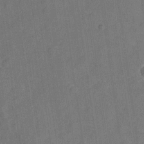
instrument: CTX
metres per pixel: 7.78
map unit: Hve
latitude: -28.4251
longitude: 93.0297
